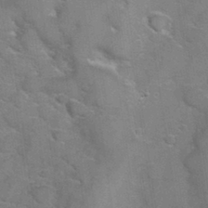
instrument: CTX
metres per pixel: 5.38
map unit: Hve
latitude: 31.4805
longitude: 151.9367
